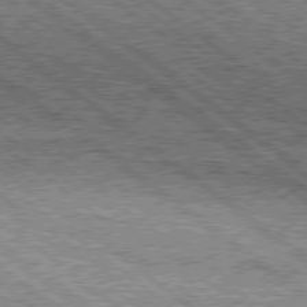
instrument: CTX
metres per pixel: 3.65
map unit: Hpe
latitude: 78.2712
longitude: -121.4994
